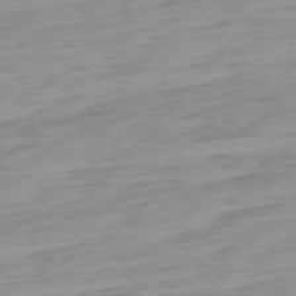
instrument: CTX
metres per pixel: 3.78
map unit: Ap
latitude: -78.8030
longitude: -65.6883
